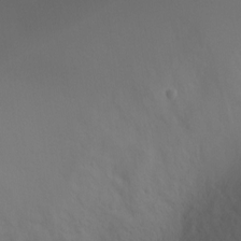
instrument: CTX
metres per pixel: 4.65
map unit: Ht
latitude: 0.9136
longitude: -20.4601
